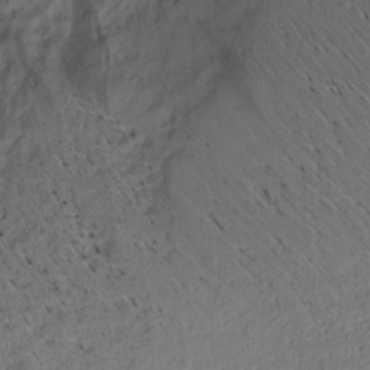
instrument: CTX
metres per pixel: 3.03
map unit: Nhu
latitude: -4.6329
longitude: -149.4993
